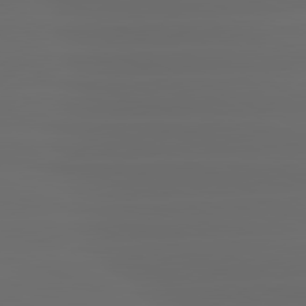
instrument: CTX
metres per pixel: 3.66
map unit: lApd
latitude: 81.0080
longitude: -137.1403
